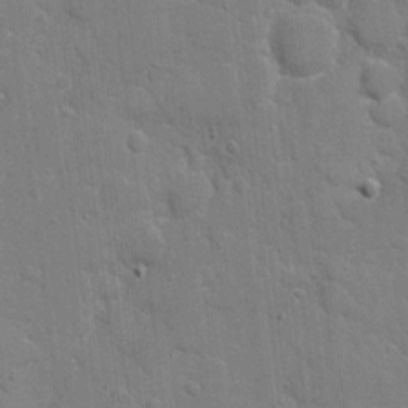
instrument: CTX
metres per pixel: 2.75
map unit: eHh
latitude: 8.2145
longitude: -67.6127
